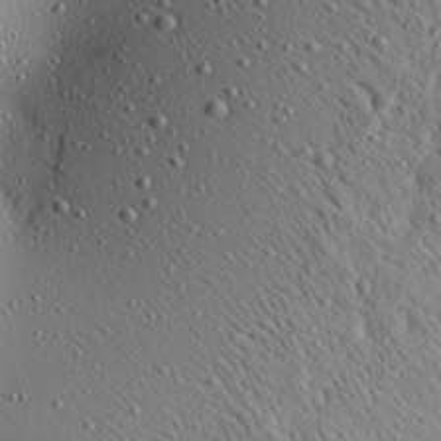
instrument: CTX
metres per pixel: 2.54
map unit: Aa
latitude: 22.1956
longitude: -140.0255
